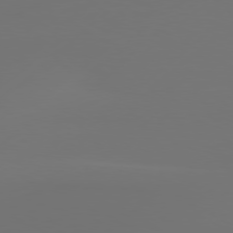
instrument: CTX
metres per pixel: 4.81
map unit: Hpe
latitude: 76.9513
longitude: -130.6491
